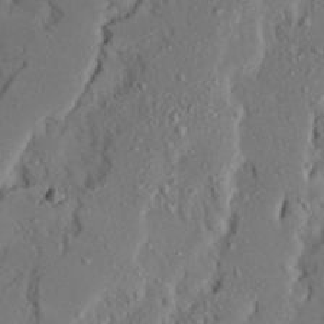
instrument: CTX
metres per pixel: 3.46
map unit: Ave
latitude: 23.5182
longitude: -131.1215
